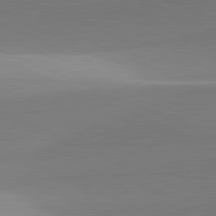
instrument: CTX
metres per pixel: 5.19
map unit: lApd
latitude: 81.7261
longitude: 142.9730
